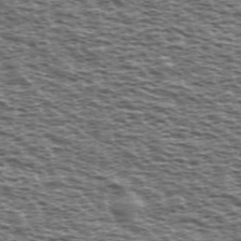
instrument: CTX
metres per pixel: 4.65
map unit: Ave
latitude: 38.8191
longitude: -112.5924
